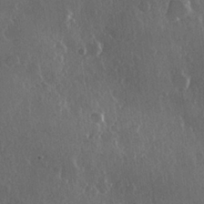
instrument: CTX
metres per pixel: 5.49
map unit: Hve
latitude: 22.4601
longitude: 148.0472
